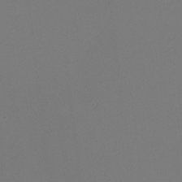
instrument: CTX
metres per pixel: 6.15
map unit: lHvf
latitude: -9.2754
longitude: -100.4790
